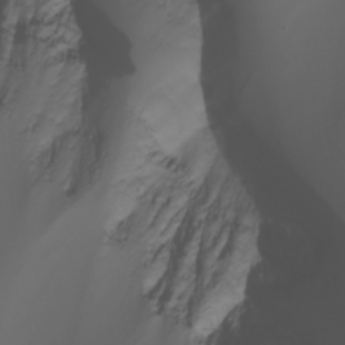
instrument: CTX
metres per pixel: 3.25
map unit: Nhu
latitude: -7.0297
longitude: -80.9325
